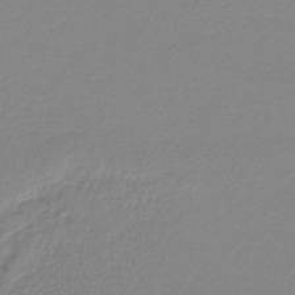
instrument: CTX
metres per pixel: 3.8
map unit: lHb
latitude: -45.2565
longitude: 62.9541
